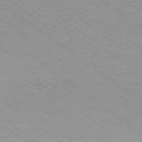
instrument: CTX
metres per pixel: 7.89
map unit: Hpe
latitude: 79.0081
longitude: -121.9717
